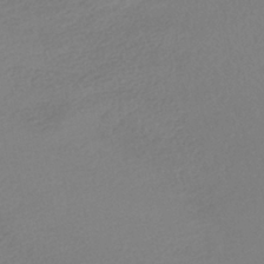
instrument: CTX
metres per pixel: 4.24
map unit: HNhu
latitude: -40.8786
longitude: 97.2187
